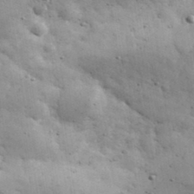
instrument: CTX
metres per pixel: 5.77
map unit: eHh
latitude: 33.7828
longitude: -69.7261
